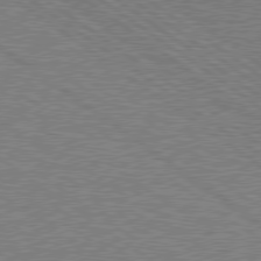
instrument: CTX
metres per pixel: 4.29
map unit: Hpe
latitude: 78.8191
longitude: -145.6127
